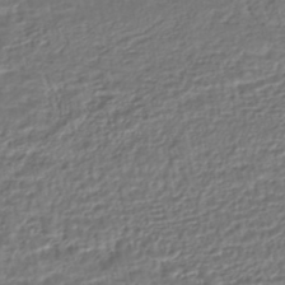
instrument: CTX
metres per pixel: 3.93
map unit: HNhu
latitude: -45.6344
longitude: 103.6155
